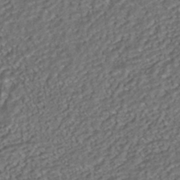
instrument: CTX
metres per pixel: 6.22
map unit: HNhu
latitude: -41.8800
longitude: 107.8423
